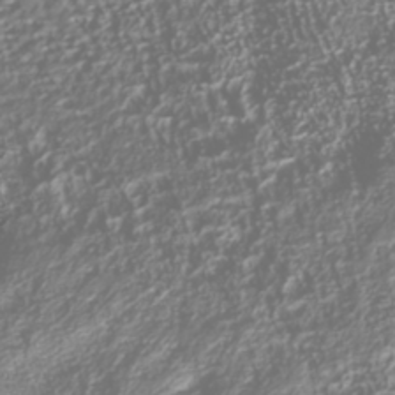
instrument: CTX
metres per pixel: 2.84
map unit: Nhu
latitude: -39.7289
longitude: -82.5167
